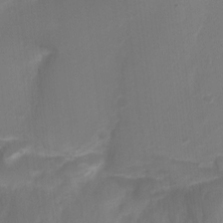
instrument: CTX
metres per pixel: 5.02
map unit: Ht
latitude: -3.0486
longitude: -28.8191
